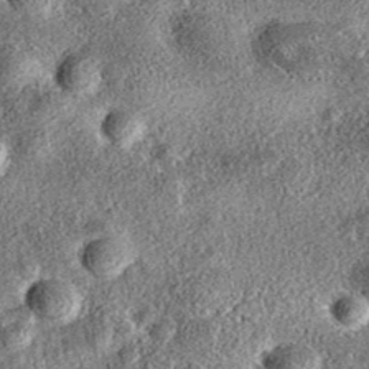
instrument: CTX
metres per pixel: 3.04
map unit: eAb
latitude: 36.9325
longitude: 107.1809
